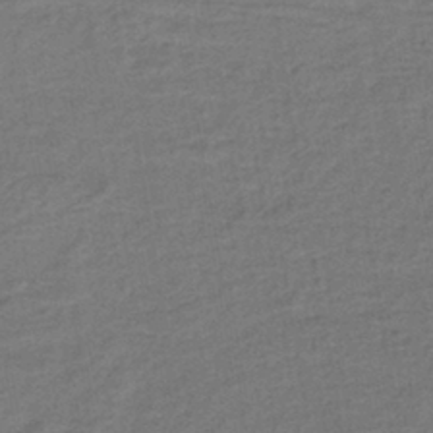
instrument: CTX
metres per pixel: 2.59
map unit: lHb
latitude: -39.6344
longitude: 58.5384
